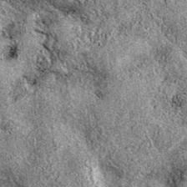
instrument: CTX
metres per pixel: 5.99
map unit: eAb
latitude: 38.7246
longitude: 111.0486
